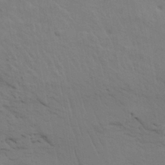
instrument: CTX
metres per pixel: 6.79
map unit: HNhu
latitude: 11.4993
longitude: 23.0676
